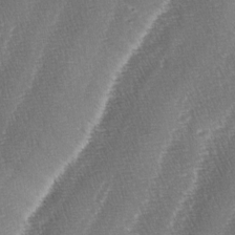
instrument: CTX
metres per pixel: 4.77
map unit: lAa
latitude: -4.3873
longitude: -128.9325
